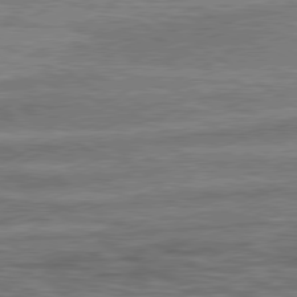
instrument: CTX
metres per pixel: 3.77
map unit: lApd
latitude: 79.5749
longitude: 170.2551
